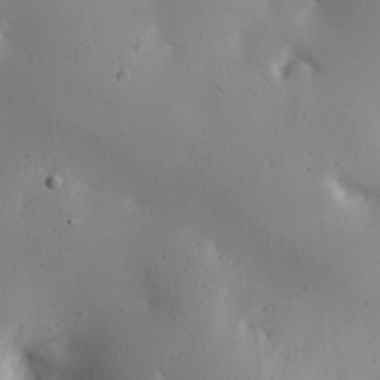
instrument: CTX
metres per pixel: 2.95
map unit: lAa
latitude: 17.8205
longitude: -138.8569
